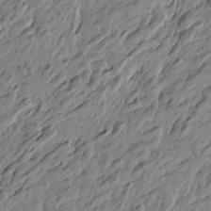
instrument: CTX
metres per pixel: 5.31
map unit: Htu
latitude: -4.8030
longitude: -178.9514
